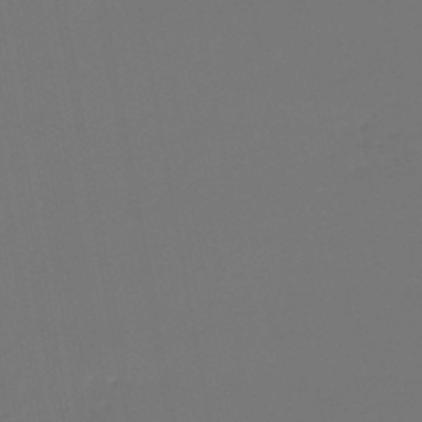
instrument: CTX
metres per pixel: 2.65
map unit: lHb
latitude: -47.6344
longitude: 71.2943
